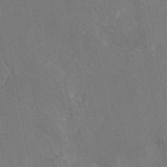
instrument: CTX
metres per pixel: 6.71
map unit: eAb
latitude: 46.5168
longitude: 107.8801
